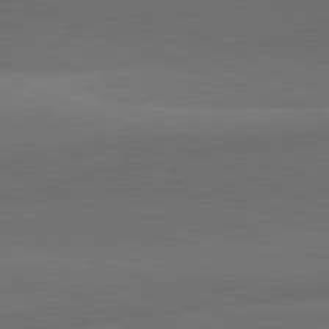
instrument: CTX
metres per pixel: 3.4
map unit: lApd
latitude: 81.4615
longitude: 137.7099
